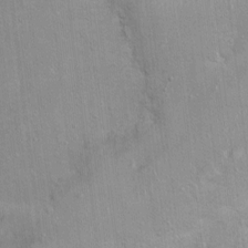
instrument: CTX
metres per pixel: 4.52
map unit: Nhu
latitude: 1.1592
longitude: -16.4412
